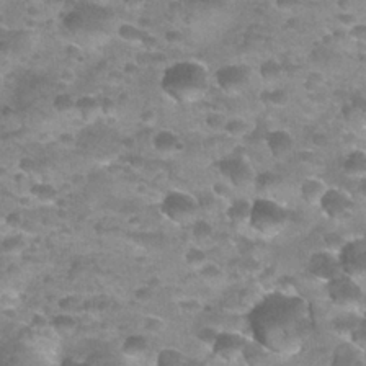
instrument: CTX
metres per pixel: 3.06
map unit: Nhu
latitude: 27.5182
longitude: -55.1592
